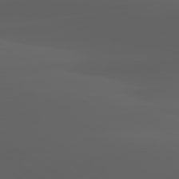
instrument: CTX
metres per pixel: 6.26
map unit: lApd
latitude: 80.0255
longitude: -93.7260
